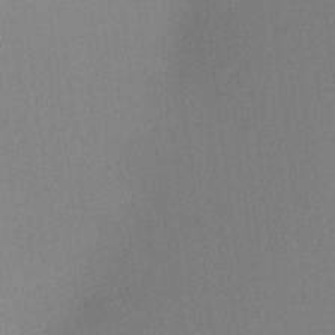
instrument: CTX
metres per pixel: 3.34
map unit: Ave
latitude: 2.2144
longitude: -115.4426
